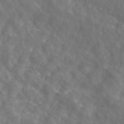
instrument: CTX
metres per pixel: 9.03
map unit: ANa
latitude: 44.7813
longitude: 23.8800
